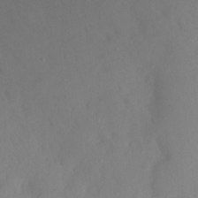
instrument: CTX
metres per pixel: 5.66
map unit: Ht
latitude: -0.0850
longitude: -35.3292
